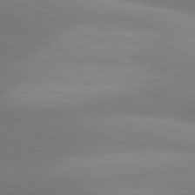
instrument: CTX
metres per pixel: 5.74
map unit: lApd
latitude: 80.9892
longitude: 131.0297
